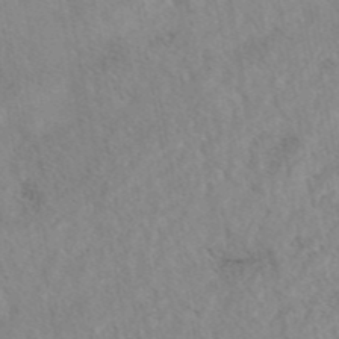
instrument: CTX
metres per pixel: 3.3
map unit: eAb
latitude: 43.1592
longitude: 108.6707
